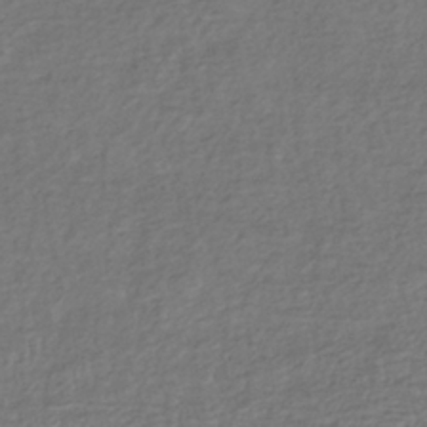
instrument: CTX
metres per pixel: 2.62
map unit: lHb
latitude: -37.7099
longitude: 70.3495
